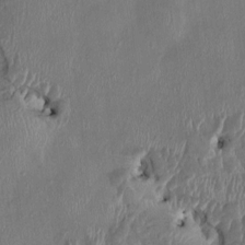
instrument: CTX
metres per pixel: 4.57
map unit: HNhu
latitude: 3.1781
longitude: -5.8772
